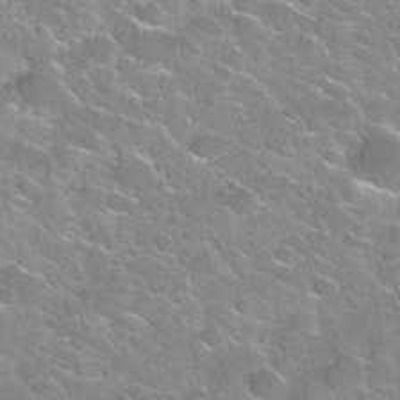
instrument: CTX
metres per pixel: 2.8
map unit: Nhu
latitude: 31.5938
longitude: -53.5749
